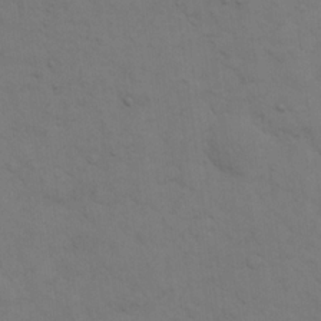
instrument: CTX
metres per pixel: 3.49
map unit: eHh
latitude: 19.1781
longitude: -63.2537
